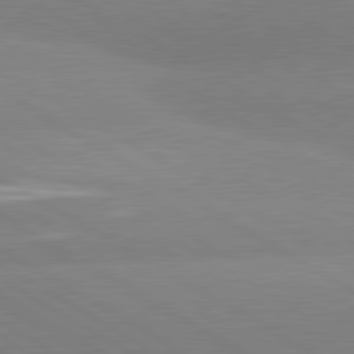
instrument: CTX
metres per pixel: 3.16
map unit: lApd
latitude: 80.6490
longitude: -152.2712
